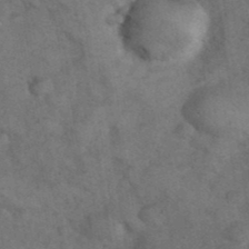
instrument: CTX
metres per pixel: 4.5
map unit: eHh
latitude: 38.0255
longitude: -66.9135
